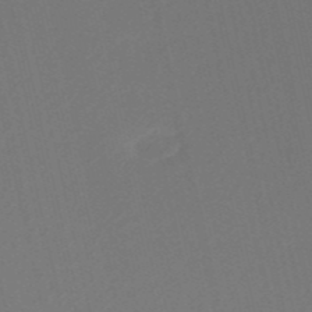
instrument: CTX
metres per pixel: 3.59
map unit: HNb
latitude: -52.1039
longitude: -48.8569
